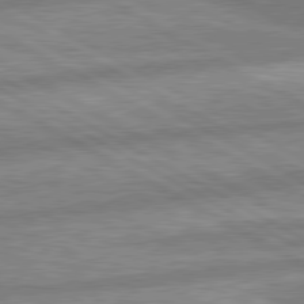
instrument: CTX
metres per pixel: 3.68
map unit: lApd
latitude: 80.3089
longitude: -166.8002
